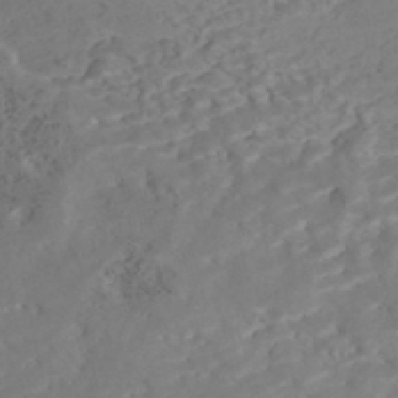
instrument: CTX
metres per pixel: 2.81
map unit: Nhe
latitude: -47.8611
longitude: -172.1010
